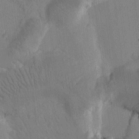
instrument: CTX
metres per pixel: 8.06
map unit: Htu
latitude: -0.5385
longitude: 172.3873
